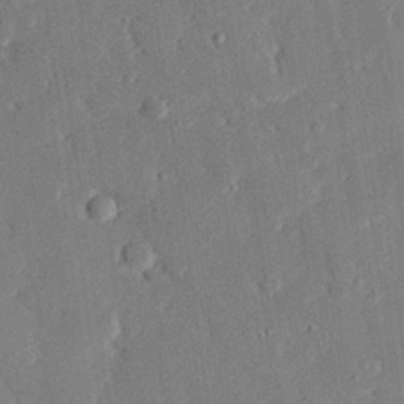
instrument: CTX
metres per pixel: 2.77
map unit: eHh
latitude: 29.0269
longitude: -81.0080
